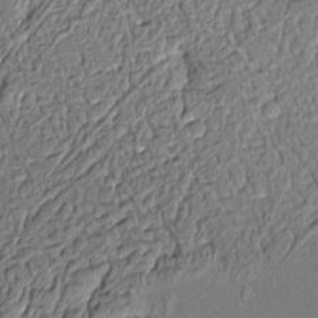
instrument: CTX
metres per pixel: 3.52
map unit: Aa
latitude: 9.2915
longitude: -131.7828
